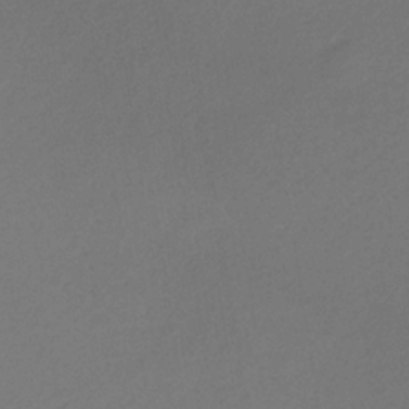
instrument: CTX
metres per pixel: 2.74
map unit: lHb
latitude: -35.6533
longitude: 67.6533
